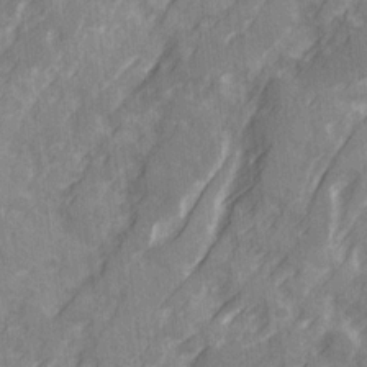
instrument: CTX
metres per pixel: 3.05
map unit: Ave
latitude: 20.5924
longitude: -131.7639
